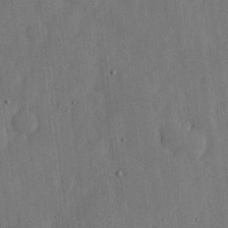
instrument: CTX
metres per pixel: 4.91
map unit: lHvf
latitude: 18.9136
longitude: -112.8569
